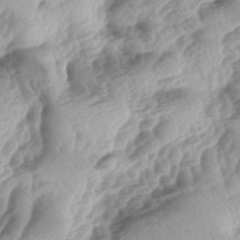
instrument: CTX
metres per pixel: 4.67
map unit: lAa
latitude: -4.0661
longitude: -126.9325
